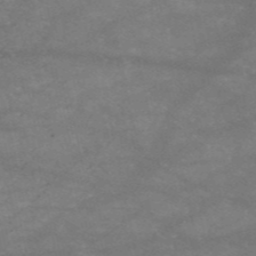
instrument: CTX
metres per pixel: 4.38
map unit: HNb
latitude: -53.9367
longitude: -41.5560
